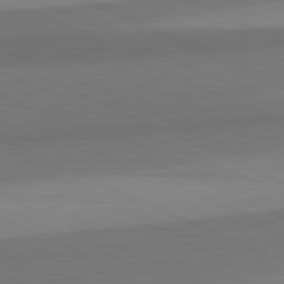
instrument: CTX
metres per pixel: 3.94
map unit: lApd
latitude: 82.5167
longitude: 158.0849
